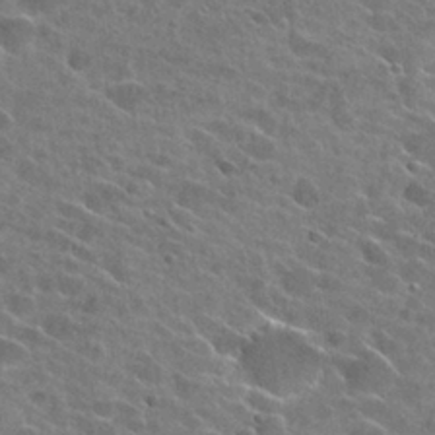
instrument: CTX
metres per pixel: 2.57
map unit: Hto
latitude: 26.4223
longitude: -43.0270
